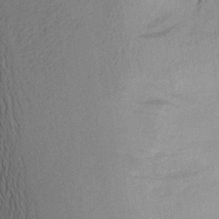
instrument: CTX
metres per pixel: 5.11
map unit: Aa
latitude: 19.9717
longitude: -144.4790
